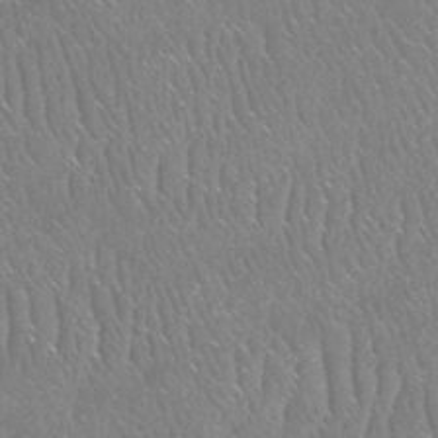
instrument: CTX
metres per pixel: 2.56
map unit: HNhu
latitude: -48.0661
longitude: 30.0472
